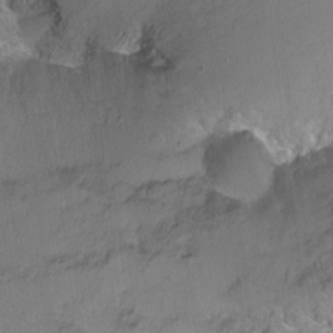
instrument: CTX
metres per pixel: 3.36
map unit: Ht
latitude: -6.8975
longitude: -36.5924
